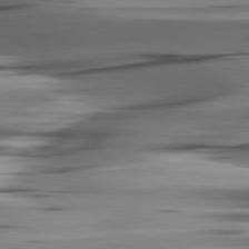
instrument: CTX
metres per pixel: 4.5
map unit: lApd
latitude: 80.5735
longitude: -122.5357
